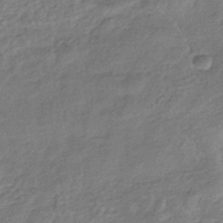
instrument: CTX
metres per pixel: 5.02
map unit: eHb
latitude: -38.1795
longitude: 80.5196
